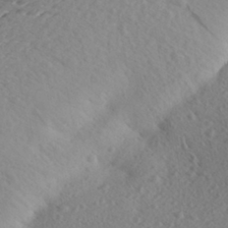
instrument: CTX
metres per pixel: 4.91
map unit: Aa
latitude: 27.9906
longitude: -143.5182
